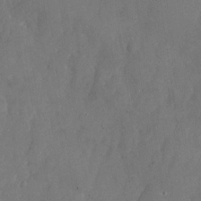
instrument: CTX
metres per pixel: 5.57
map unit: Nhu
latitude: -26.1983
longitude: -70.5735
